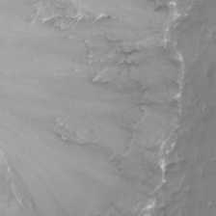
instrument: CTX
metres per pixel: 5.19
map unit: Nhu
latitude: -13.5966
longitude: -69.6883
